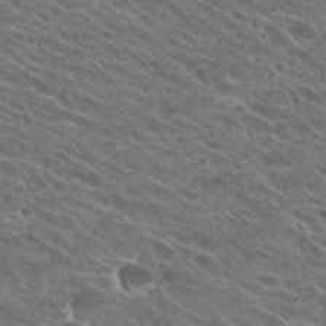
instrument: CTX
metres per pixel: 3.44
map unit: Hto
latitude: 26.4979
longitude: -41.9906
